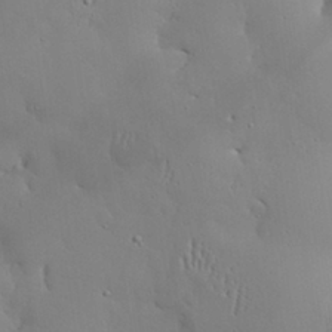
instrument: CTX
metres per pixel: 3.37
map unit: eHh
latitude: 29.0458
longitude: -82.3845
